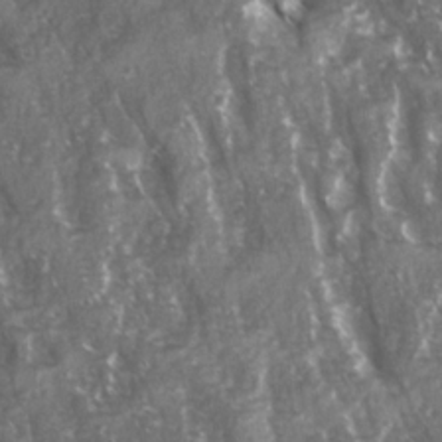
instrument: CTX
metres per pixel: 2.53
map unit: Ave
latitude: 15.2726
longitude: -132.2712
